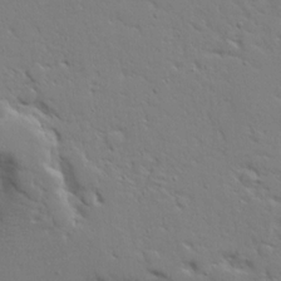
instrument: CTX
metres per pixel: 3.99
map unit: Ave
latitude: 14.2901
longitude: -139.2159
